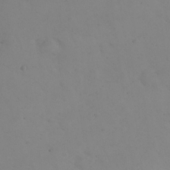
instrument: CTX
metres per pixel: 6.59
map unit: eHh
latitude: 24.4412
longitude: -64.2522
